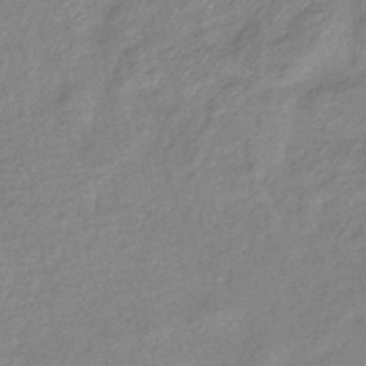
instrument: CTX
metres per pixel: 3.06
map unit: eHb
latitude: -40.5007
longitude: 80.5763
